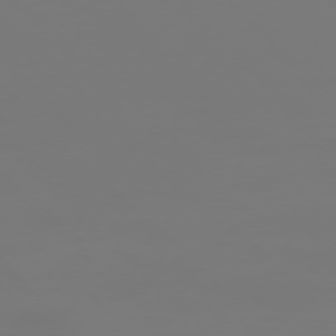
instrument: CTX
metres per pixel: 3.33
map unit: Ap
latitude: -76.2362
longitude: -82.0633
